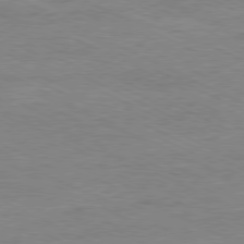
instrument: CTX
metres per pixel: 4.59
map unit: Ap
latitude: -80.9353
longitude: -85.1592
